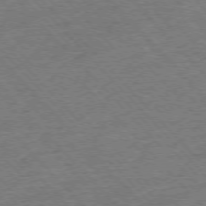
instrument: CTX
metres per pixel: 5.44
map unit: Hpe
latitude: -76.5952
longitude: -13.7450
